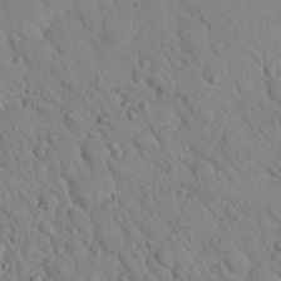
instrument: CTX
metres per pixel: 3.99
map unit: Nhu
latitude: 22.9136
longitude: -75.8772
